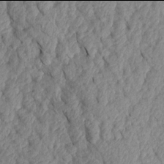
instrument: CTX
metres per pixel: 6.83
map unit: Aa
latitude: 17.9906
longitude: -145.8394
